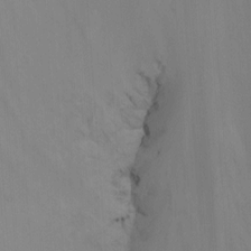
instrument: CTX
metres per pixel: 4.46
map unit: Nhu
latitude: -15.2376
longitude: -56.4412
